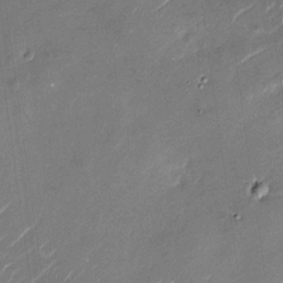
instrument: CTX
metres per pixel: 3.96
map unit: Nhu
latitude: -28.9542
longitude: -75.4049
